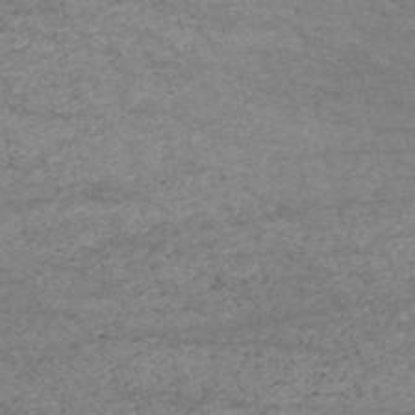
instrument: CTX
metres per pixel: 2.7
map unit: HNb
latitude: -53.5588
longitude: -38.8191
